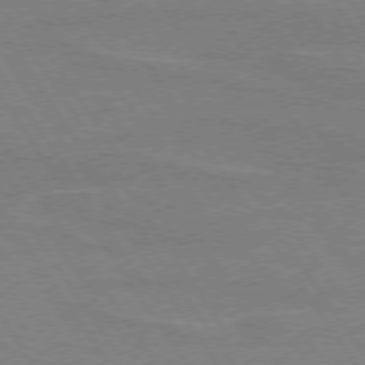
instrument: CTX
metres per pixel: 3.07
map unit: lApd
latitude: 74.0633
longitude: -56.6301
